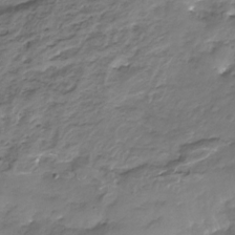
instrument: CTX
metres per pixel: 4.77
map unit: Nhu
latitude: -23.4266
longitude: -56.9135
